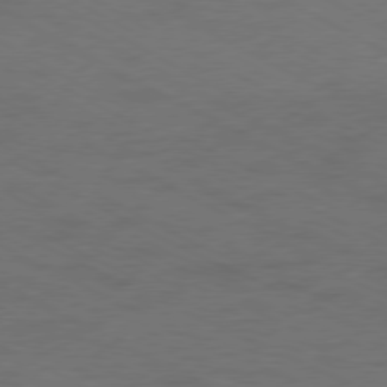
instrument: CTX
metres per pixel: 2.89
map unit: Ap
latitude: -77.6344
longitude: -75.2537
